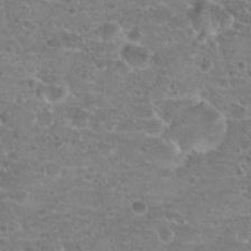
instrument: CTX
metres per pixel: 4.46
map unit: Hto
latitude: 19.8394
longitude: -42.1578
